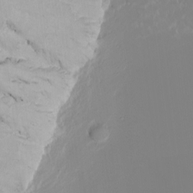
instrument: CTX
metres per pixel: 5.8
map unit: Nhu
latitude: -4.9541
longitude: -86.8947
